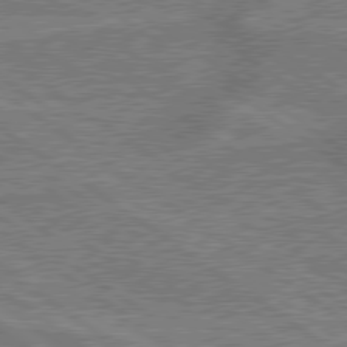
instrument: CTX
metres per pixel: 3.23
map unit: lApd
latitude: 79.2726
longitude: 175.2187
